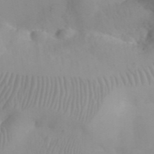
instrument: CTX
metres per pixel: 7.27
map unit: eHh
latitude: 25.2159
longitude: -66.7246
